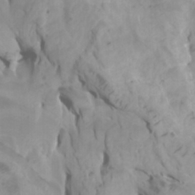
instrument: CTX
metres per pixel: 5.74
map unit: Htu
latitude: -6.1039
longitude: -76.5545
